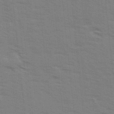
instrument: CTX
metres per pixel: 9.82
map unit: Ave
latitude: 14.6491
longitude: -102.7813
